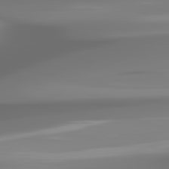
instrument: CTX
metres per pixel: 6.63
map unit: lApd
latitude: 81.9339
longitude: -168.5546
